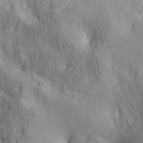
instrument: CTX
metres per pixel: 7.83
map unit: lAa
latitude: 5.2726
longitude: -114.1199
